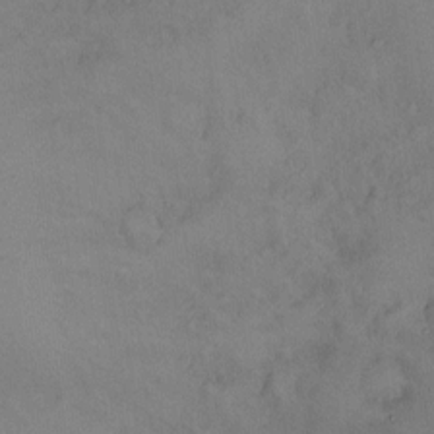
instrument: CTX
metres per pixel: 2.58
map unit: HNhu
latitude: 6.5357
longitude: 0.1417
